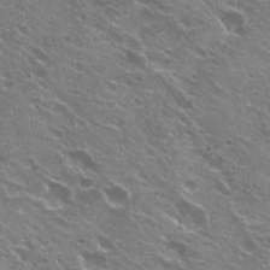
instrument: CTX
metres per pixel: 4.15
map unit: Hto
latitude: 23.0836
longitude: -31.8584
